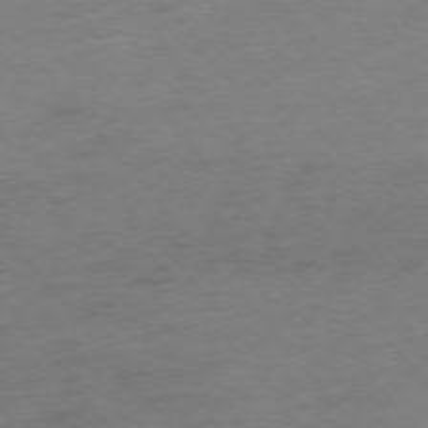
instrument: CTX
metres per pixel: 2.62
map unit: Hpe
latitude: -75.9367
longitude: -12.3467
